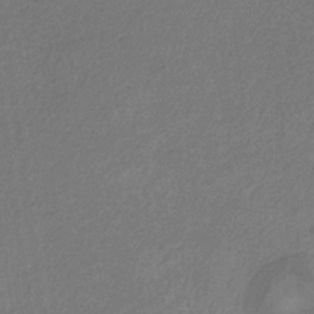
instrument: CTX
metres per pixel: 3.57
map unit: eHb
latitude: -30.5951
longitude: 66.6518
